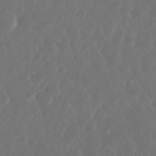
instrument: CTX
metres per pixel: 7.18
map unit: Nhu
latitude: 30.3468
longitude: -59.6694
